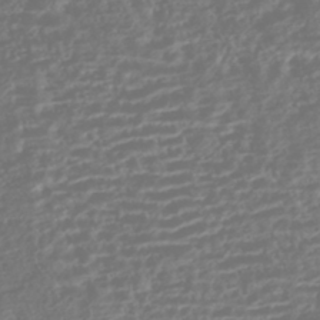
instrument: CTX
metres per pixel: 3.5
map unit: HNhu
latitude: -43.7477
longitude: 104.4251
